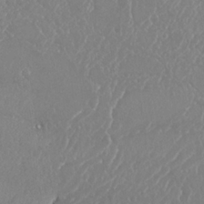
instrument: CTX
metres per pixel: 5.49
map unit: Nhu
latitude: 25.1592
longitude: -60.4412
